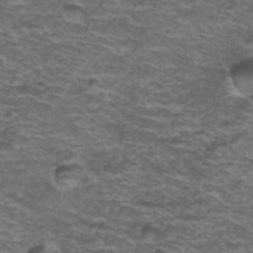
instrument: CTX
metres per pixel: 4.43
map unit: Hto
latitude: 38.1578
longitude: -42.6868
